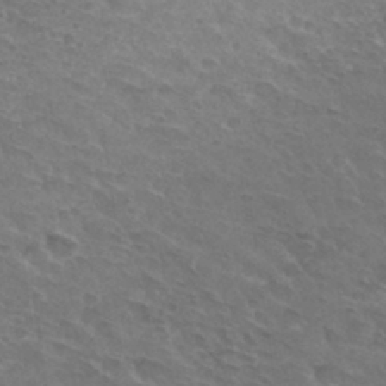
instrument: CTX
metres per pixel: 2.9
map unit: Hto
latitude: 32.1956
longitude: -45.3670
